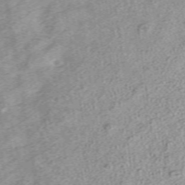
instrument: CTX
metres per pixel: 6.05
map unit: ANa
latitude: 36.9514
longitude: 15.0676
